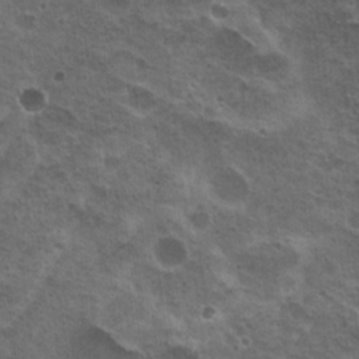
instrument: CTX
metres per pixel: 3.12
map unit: Nhu
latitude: 19.8205
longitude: -31.6505
